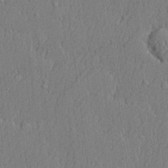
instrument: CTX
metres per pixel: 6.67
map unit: lHvf
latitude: 21.6505
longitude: 142.7841
